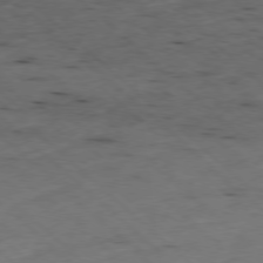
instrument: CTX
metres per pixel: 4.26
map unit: Ap
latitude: -78.3495
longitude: -60.6868
